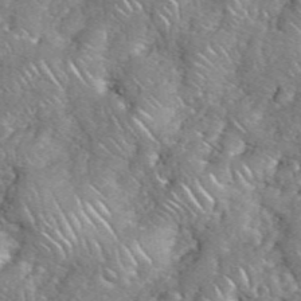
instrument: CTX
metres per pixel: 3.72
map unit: eHh
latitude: 39.0080
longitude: -58.8947
